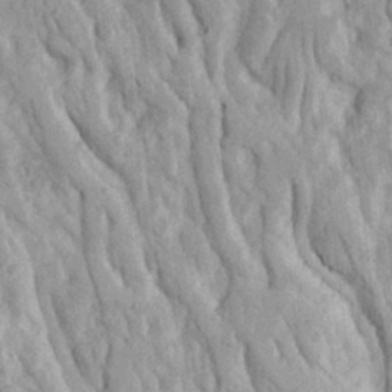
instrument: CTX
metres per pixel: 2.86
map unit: Ave
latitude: 23.1970
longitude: -134.0444
